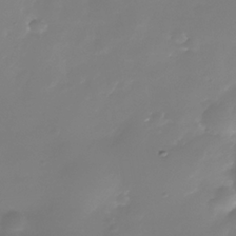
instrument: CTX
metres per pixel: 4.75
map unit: Nhe
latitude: -37.1998
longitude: -113.4426
